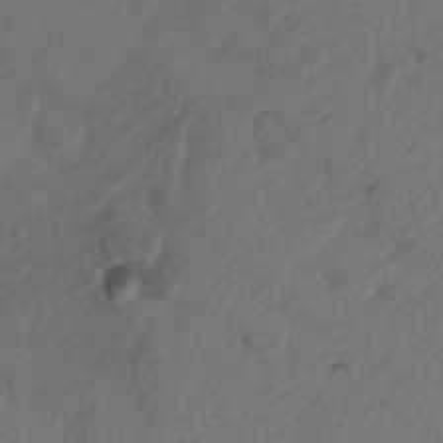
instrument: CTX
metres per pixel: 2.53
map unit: Nhu
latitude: 6.4223
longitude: -22.5168
